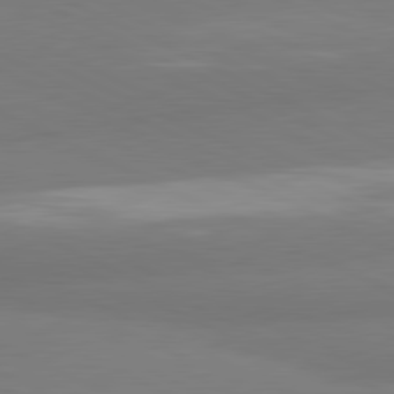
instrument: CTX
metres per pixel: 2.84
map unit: lApd
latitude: 81.2537
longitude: 178.7274
